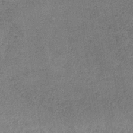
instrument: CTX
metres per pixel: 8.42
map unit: HNb
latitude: -34.3306
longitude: 54.1417
